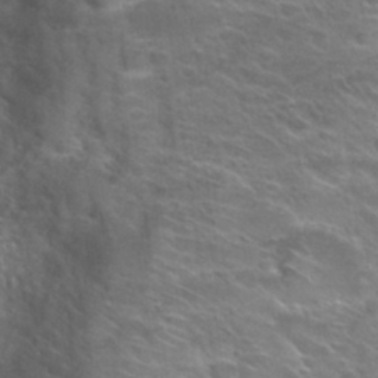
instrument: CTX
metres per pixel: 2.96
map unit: Hto
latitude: 26.8380
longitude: -41.4426
